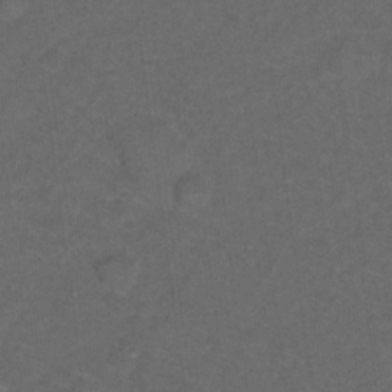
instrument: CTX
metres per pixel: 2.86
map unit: Hto
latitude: 5.2537
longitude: -36.1011
